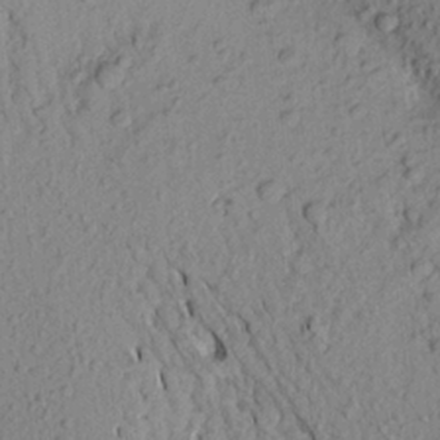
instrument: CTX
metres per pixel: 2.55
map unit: Aa
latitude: 20.2523
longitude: -149.2159
